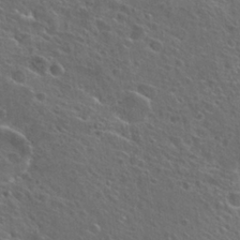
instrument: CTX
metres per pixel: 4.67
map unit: Hto
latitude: 26.0255
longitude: -45.2726
